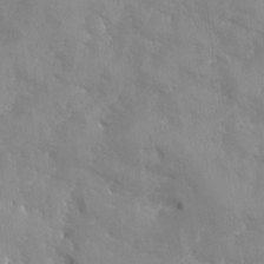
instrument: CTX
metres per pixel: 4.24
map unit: Ave
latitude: -8.8786
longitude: -117.3671
